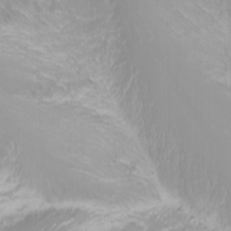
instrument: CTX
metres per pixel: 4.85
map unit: Nhu
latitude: -1.3699
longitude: -77.9339
